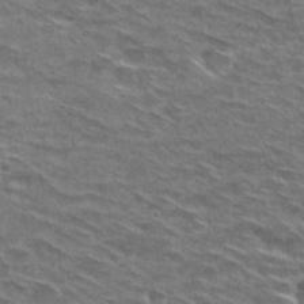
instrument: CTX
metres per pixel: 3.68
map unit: Hto
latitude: 29.0836
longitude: -47.1215
